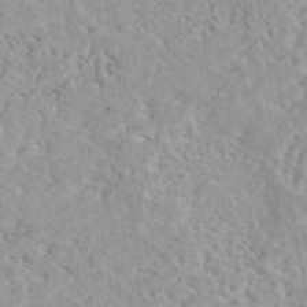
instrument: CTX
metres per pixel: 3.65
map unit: eAb
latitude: 44.4601
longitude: 114.5762
